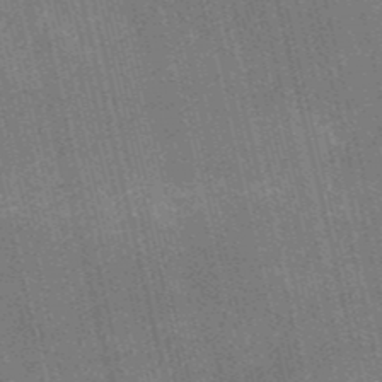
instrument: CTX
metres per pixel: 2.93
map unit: HNb
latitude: -51.9556
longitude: -41.1781
